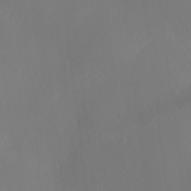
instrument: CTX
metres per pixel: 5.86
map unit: Ave
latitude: 1.2915
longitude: -113.5371
